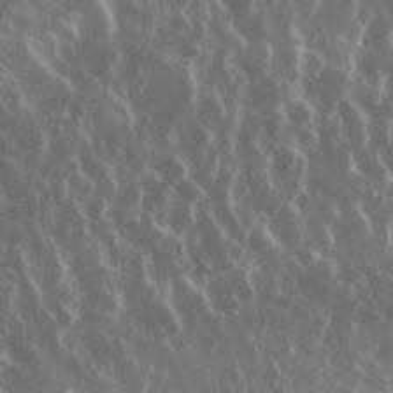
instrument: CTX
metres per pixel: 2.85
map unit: eHh
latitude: 34.4601
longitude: -58.6302
